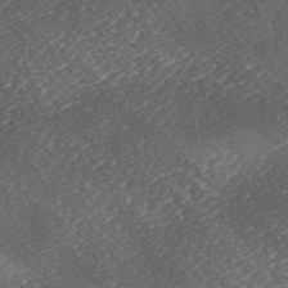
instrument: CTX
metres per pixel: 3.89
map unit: lAa
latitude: -2.8974
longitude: -127.5371
